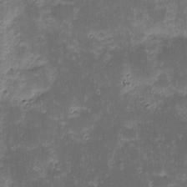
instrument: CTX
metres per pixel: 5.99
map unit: eHh
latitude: -0.9731
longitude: -86.3656
